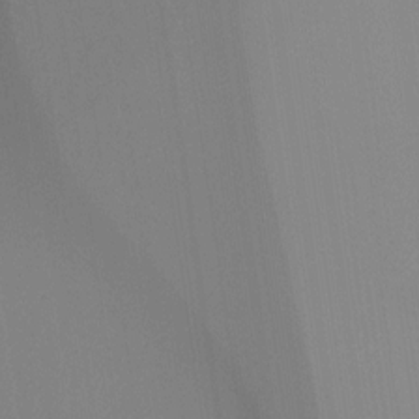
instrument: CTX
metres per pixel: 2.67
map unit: Ht
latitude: -16.4818
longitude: -47.6316
